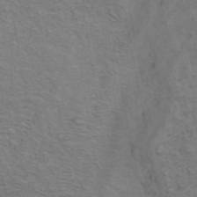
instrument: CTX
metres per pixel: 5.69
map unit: ANa
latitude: 42.7435
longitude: 29.6155
